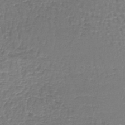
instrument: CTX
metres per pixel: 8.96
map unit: lHb
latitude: -43.0486
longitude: 58.7652
